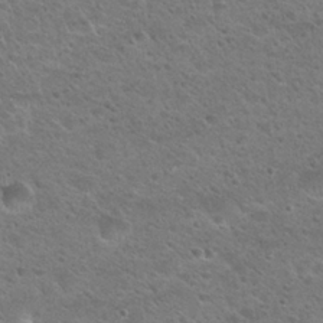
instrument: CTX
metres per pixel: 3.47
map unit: Hto
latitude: 24.3089
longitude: -50.2522
